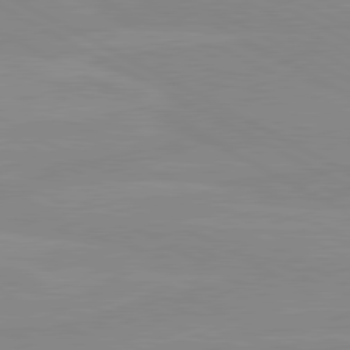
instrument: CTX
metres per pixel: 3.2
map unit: lApd
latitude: 80.5546
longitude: -176.7813
